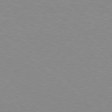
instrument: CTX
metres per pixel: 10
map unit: Hpe
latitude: 78.2145
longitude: -151.5182
